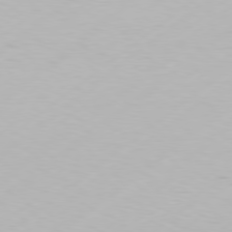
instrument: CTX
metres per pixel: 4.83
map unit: Hpe
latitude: 77.5560
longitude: -130.1389
